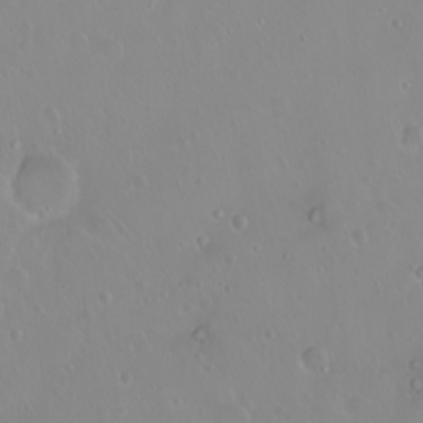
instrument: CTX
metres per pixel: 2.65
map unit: eHh
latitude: 1.5749
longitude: -55.1592
